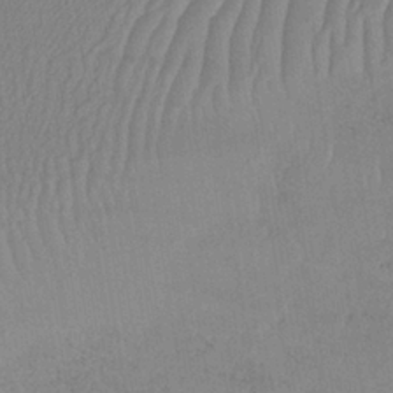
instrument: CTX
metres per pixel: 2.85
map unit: lHb
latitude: -35.1620
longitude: 67.1998
